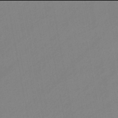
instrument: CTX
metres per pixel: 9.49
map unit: lHb
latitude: -46.0094
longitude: 75.4266
